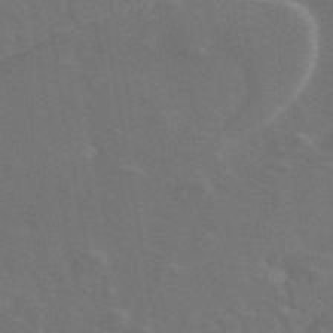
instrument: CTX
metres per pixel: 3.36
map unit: ANa
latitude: 49.3860
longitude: -81.9150
